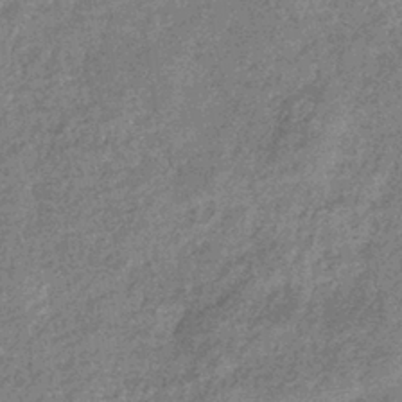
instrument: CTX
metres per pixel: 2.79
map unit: eHb
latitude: -37.2187
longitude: 80.0850
